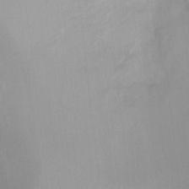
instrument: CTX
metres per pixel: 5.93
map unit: Ht
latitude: 3.1403
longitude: -25.8016
